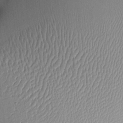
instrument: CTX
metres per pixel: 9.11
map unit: HNhu
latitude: 8.6302
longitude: 13.3888
